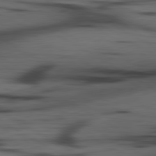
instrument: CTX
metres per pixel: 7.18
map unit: lApd
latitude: 80.5924
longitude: -84.2712
